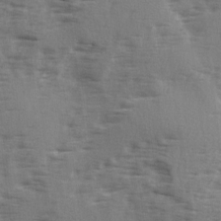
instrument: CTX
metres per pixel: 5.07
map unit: Ave
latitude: 2.1389
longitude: -110.8569
